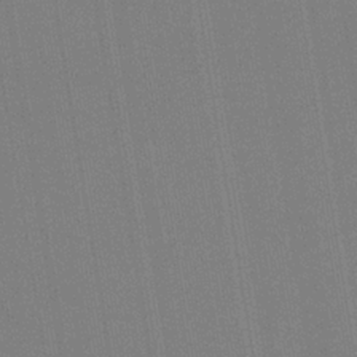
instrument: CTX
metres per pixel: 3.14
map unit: HNb
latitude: -33.5022
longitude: 54.6897
